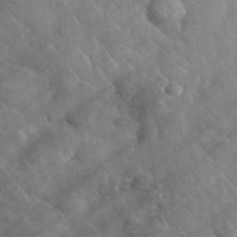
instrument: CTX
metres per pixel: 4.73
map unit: lHvf
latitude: 37.2537
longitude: -90.7057
